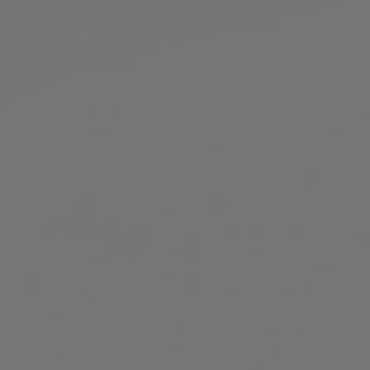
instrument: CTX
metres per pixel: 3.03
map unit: Hpe
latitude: 74.8947
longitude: -129.4237
